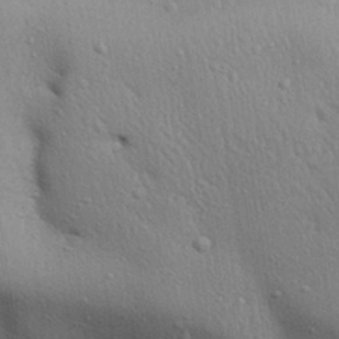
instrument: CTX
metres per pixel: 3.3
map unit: Aa
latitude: 31.7261
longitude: -144.7813
